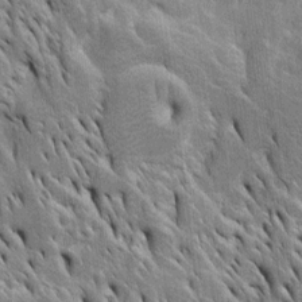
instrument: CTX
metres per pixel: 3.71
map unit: Htu
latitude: -4.1605
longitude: 150.8785
